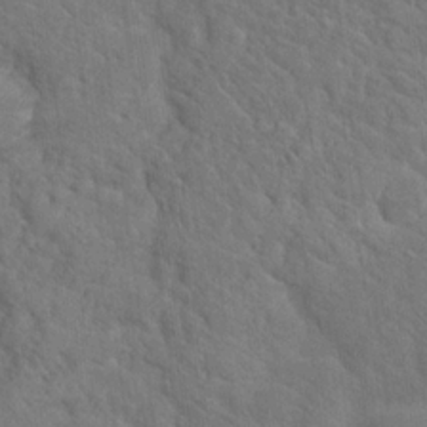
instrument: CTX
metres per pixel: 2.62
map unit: Hto
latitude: 18.8569
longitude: -35.1781
